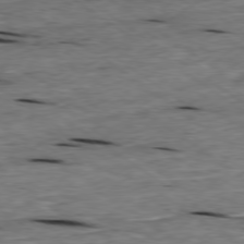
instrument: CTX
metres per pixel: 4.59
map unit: Ap
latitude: -79.1809
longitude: -91.0458
